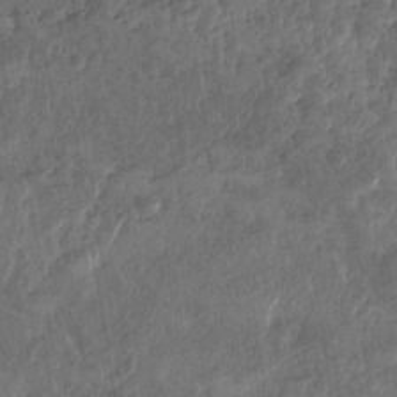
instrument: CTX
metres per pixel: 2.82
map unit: Nhu
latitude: -30.8975
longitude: -62.1956
